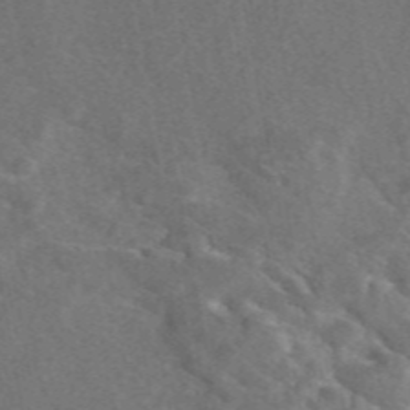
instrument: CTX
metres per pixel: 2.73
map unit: eAb
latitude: 47.9528
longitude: 112.1606
